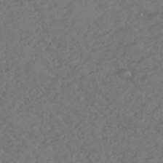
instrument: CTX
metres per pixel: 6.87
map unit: eHh
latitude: -51.3510
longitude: -23.9528
